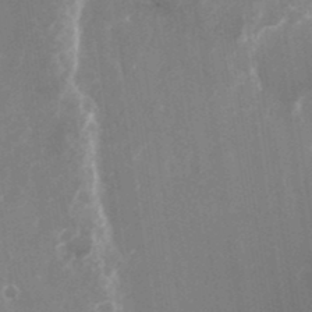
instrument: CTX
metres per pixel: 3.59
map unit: Nhu
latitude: -23.6344
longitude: -73.4238
